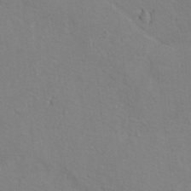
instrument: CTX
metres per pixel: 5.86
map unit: lAvf
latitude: -5.2754
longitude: -114.0444
